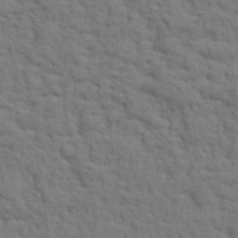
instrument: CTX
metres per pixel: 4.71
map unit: eHh
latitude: 25.2914
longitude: -79.5182
